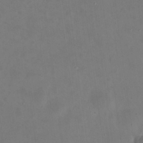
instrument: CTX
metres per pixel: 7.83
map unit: Nhu
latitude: 23.7450
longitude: -62.6113
